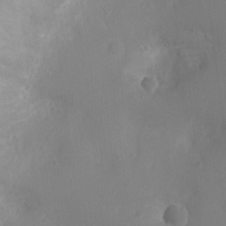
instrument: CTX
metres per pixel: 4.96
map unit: Ht
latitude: -3.7666
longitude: -16.2900
